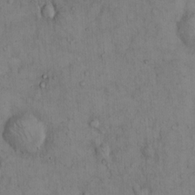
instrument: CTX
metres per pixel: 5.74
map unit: Hto
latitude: 12.6302
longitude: -59.2915
